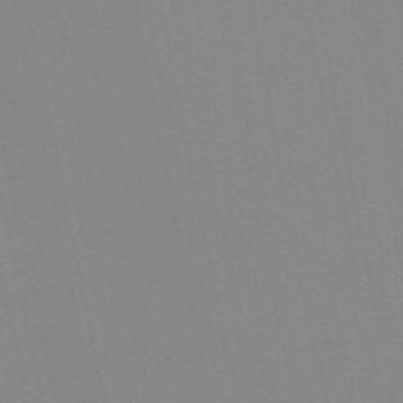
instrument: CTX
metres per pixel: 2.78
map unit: Nve
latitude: -57.6722
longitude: 60.4818
